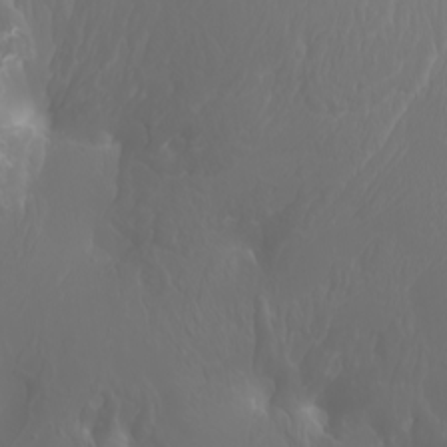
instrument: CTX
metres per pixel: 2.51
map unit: Htu
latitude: -4.6896
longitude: -89.8395
